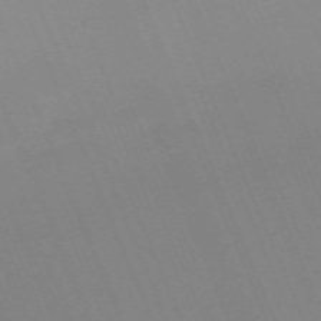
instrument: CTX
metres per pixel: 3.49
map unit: Nhu
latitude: -66.9919
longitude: 38.5196
